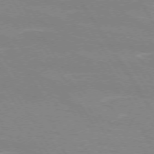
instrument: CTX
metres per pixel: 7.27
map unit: lApd
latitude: 72.6869
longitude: -56.5545
